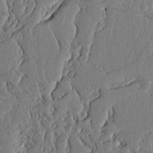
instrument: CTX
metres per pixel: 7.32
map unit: lHvf
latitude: 19.0836
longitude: -116.3089
